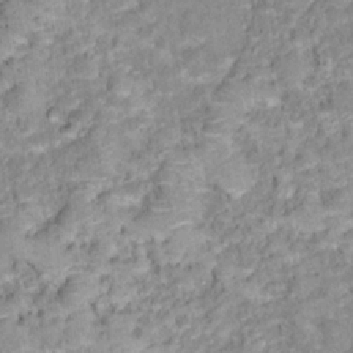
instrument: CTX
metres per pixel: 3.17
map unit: Hto
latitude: 16.7624
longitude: -36.6113
